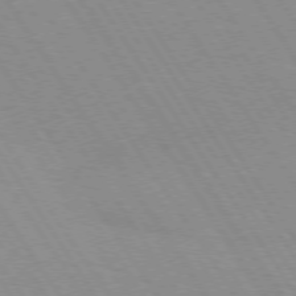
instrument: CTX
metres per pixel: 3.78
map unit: Hpe
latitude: 73.8206
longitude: -136.6491
